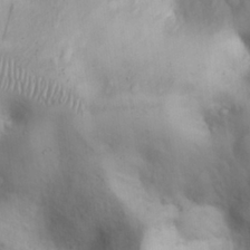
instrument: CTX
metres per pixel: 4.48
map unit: eHh
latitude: 26.1578
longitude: -64.9514
